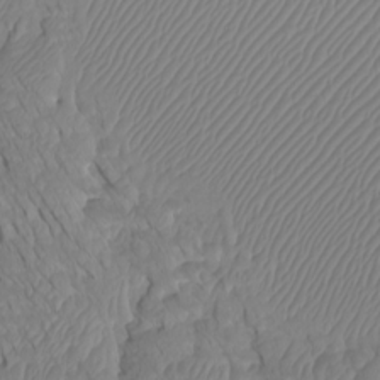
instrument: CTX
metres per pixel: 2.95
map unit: Htu
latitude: -7.3131
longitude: -67.4804
